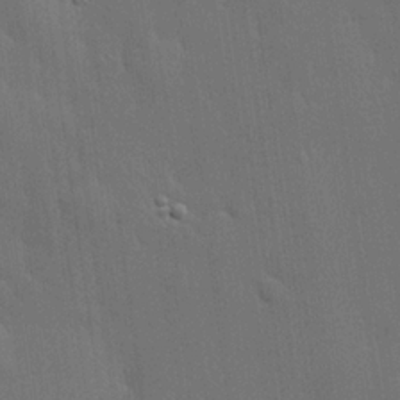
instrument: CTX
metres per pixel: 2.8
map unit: lHvf
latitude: 19.9528
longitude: 142.0283
